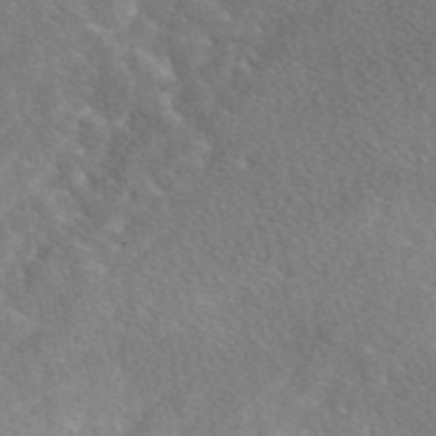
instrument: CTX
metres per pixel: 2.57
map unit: eAb
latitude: 48.5924
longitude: 118.0472
